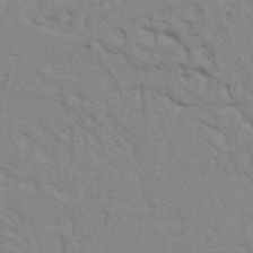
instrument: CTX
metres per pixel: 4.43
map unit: Nhu
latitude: 20.5546
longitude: -72.8380
